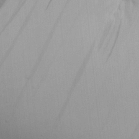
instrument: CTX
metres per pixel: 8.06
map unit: Aa
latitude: 24.7057
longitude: -136.3090
